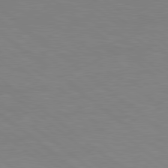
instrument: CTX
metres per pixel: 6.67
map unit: lApd
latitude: 78.9892
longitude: -150.3467
